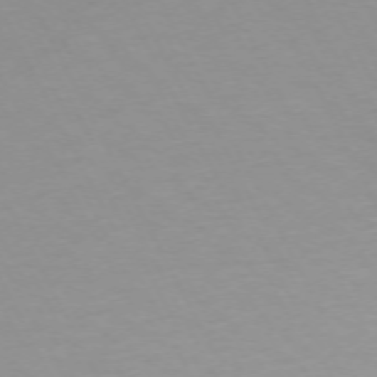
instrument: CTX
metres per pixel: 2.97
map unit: Ap
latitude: -73.3698
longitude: -70.2900
